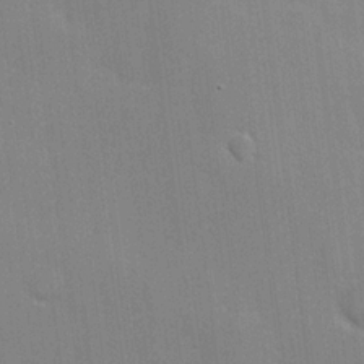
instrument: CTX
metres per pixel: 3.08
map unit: Hve
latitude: 17.8205
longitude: 151.1998
